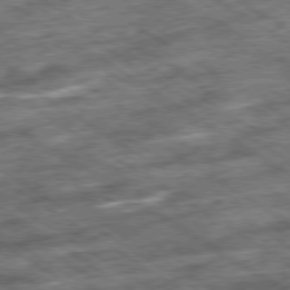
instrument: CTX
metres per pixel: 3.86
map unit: Ap
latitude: -79.6721
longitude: -51.1970
